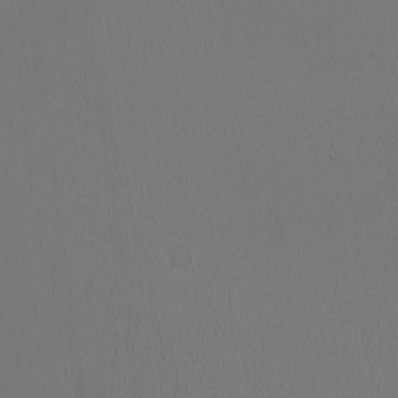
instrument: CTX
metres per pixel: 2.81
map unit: HNhu
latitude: -1.0676
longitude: -0.7057
